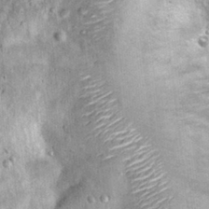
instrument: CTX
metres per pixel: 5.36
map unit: Hto
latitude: 14.8191
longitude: -35.3670
